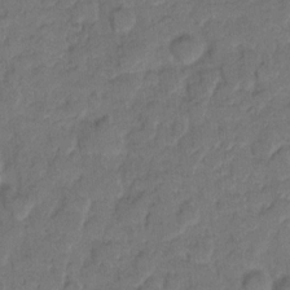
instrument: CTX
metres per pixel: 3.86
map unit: eHh
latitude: 8.6491
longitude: -64.3089
